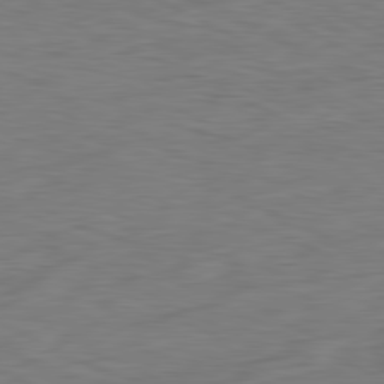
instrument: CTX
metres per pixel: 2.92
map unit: Ap
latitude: -81.7856
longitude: -77.1592
